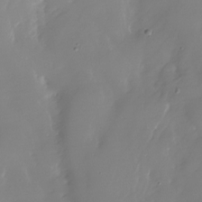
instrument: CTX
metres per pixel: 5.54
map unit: Nhu
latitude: -28.5007
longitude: -79.2537
